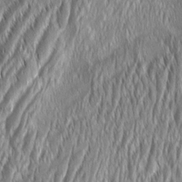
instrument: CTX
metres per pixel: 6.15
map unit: Aa
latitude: 8.4790
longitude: -130.8758
